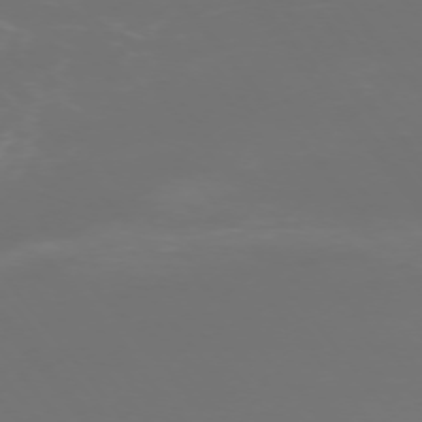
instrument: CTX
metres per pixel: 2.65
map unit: Ap
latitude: -74.7086
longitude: -77.2159
